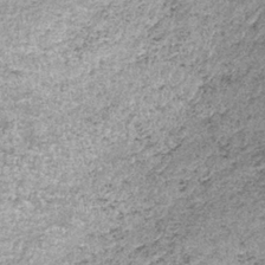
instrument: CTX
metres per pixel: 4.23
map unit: lHb
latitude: -36.1416
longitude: 65.1431
